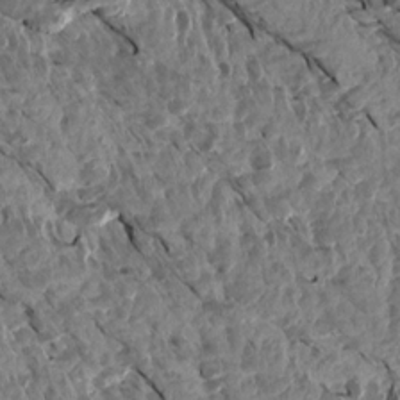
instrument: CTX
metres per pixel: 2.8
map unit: Aa
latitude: 14.2145
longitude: -144.0822
